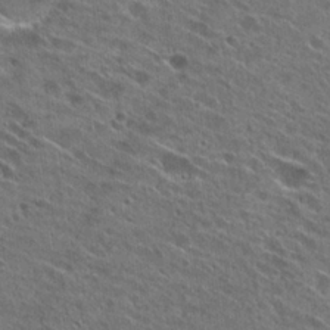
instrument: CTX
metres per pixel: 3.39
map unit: Hto
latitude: 26.9325
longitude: -44.7624
